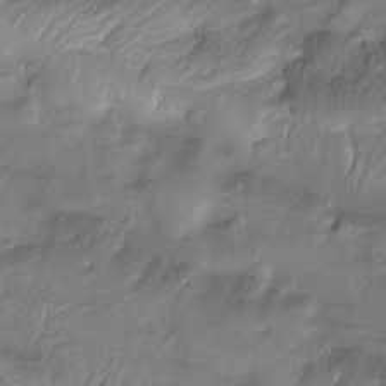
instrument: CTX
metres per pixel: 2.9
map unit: Htu
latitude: -14.4629
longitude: -45.1214
